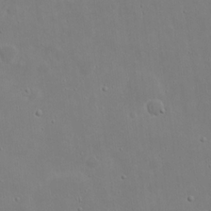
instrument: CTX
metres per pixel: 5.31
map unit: eHh
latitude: 18.8380
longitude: -71.8961
